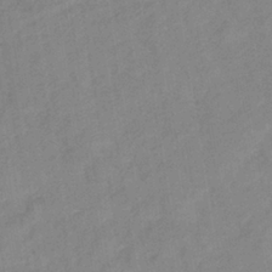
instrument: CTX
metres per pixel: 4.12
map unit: lHb
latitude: -36.3117
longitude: 72.2172
